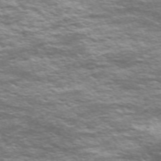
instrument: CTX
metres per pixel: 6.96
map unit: Nve
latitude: -59.1053
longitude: 57.0675
